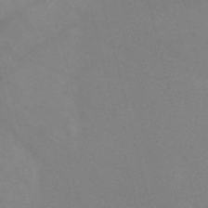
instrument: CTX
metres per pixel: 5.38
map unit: Nve
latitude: -58.0660
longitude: 58.8596
